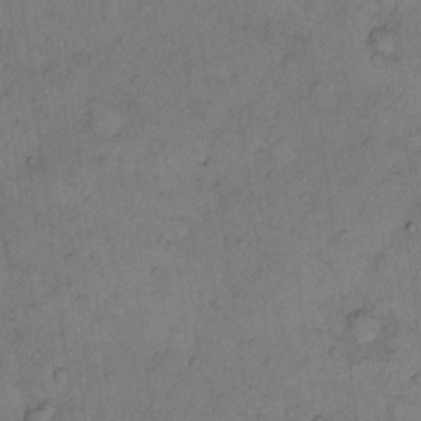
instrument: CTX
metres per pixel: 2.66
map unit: Hto
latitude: 8.0255
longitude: -59.6127
